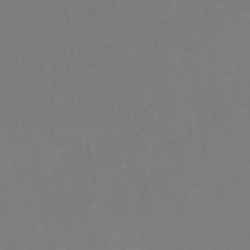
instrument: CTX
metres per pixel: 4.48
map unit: eHh
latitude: -45.8611
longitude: -29.0836
